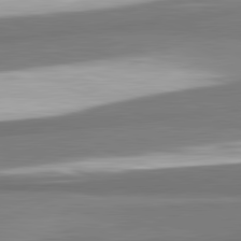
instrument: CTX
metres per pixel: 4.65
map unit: lApd
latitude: 82.0255
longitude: 173.2376
